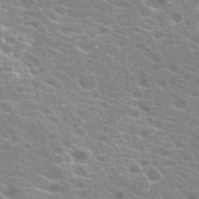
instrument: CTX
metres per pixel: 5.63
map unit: Hto
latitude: 21.0837
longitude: -40.2711
